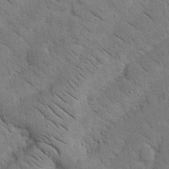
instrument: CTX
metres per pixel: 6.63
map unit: Nhu
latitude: 23.8205
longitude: -74.1389
